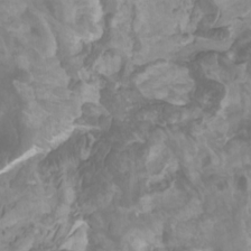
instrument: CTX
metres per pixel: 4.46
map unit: Htu
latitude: -5.5966
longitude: -76.1389
